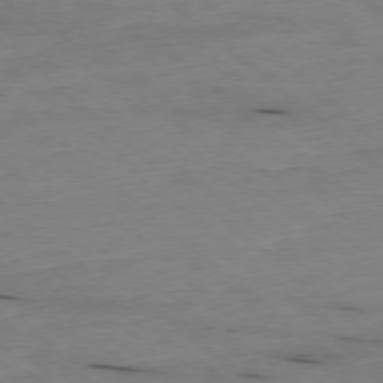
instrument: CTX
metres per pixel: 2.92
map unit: Ap
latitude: -78.0850
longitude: -89.8017
